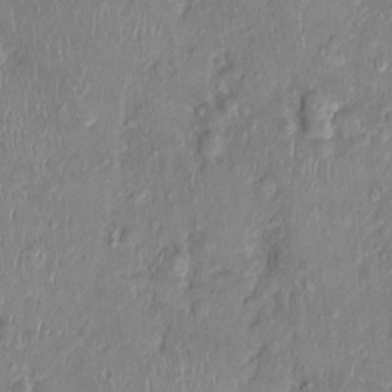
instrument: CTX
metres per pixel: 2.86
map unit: Nhu
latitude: 0.6679
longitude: -14.8947
